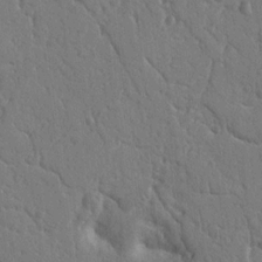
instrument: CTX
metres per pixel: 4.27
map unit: Nhu
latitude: 14.4223
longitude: -78.7813
